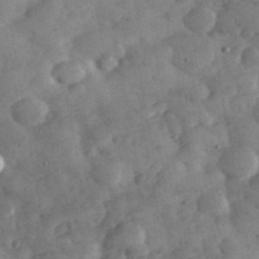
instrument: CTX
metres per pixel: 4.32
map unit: eHh
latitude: 37.1592
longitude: -67.7827
